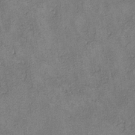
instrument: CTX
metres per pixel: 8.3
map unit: lHvf
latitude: -13.1620
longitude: -103.7260
